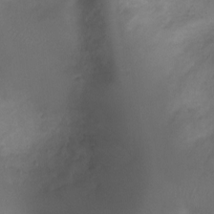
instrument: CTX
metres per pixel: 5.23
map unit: Ht
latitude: -3.1998
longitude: -18.7624
